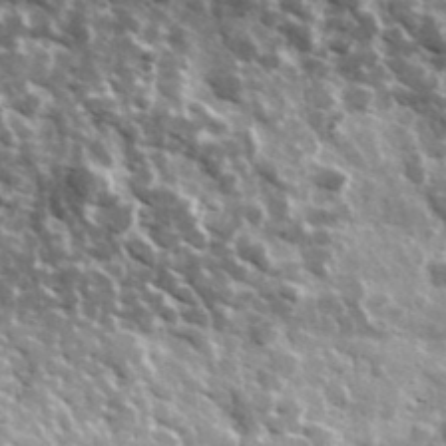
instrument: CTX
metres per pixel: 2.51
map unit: Ave
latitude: 38.2900
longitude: -108.2333
